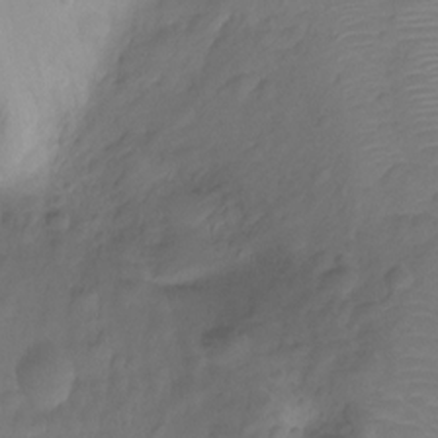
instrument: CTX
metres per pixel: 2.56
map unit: Nhu
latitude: -15.3699
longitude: -25.9150
